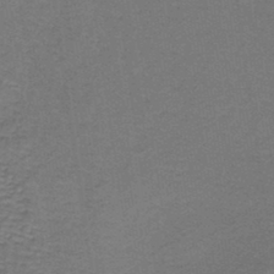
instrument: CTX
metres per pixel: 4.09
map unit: lHb
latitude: -38.2551
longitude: 60.6896
